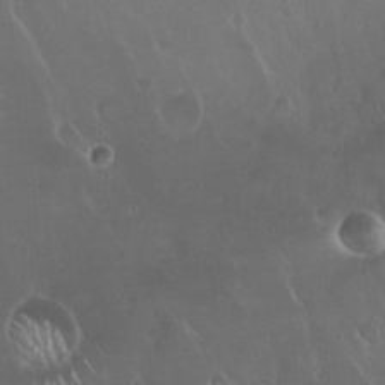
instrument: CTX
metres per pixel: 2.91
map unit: Hto
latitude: 19.8016
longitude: -57.9339
